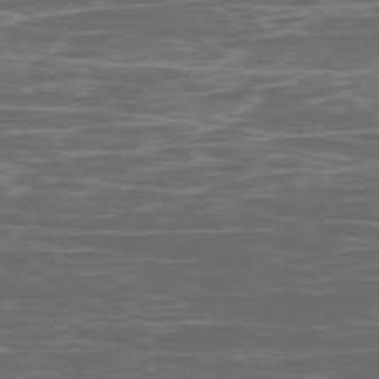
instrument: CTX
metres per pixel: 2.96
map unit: Ap
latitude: -78.7085
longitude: -75.5749
